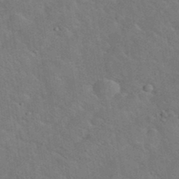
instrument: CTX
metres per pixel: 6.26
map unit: eHh
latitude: 38.2522
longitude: -65.1592
